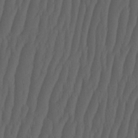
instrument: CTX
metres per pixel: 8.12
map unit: HNhu
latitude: -2.0661
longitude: 13.7856
